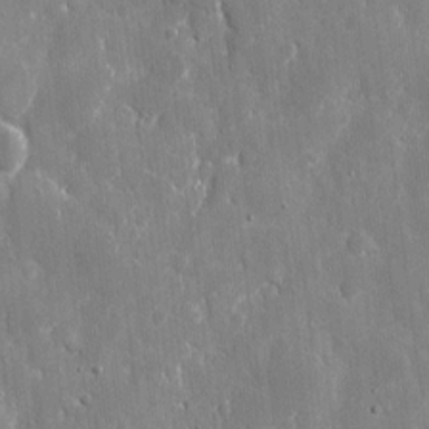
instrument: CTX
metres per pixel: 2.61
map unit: eHh
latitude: 9.3104
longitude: -69.6694
